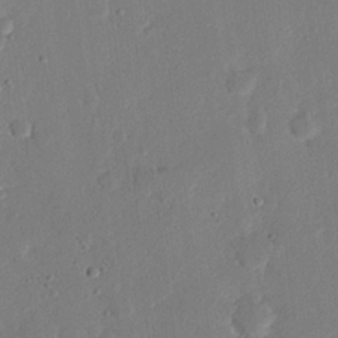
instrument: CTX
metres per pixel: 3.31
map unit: eHh
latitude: 25.2159
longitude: -80.6301
